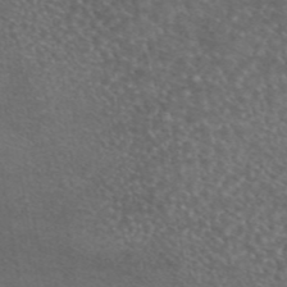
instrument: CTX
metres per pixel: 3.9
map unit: eAb
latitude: 45.4048
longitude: 114.9730
